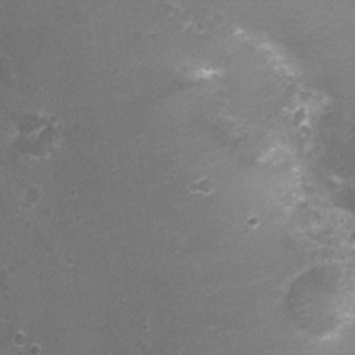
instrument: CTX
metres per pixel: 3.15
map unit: Nhu
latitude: 3.8016
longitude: -17.5371
